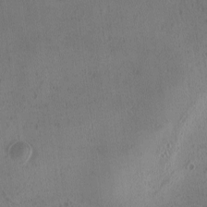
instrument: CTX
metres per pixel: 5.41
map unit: Ave
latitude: -9.7289
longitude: -118.1766
